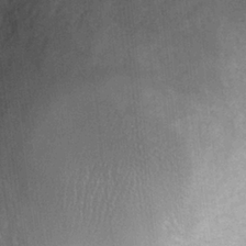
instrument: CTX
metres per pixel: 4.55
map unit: Hto
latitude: 21.6883
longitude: -49.1025
